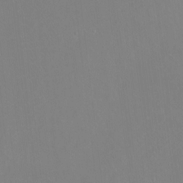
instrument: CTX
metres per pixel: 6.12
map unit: Hto
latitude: -13.6722
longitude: -41.8016
